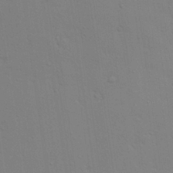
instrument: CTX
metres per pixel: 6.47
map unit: Aa
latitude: 28.4979
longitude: -147.1026
